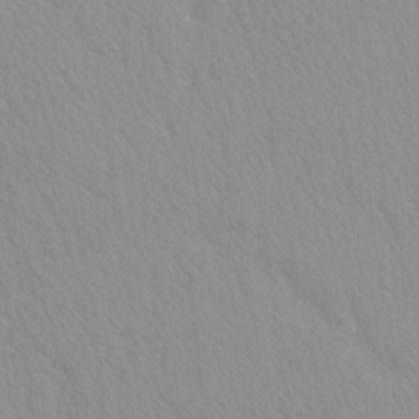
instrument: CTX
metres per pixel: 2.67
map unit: HNhu
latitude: -5.1431
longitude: 14.4818
